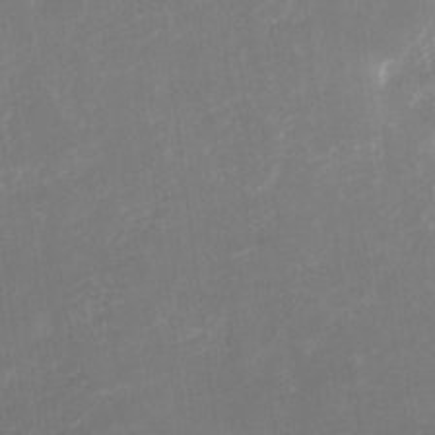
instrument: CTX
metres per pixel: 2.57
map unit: Nhu
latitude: -28.9920
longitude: -64.3656
